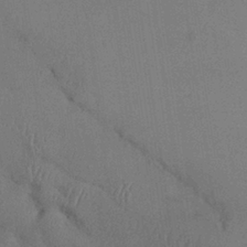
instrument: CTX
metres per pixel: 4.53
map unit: Nhu
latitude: 26.3845
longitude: -70.6868
